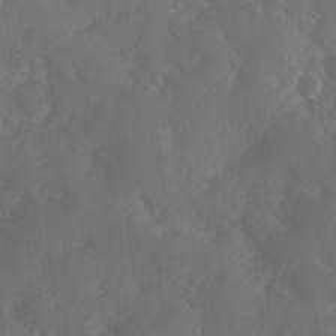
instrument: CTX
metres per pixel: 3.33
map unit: Ave
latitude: 0.9891
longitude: -111.4238
